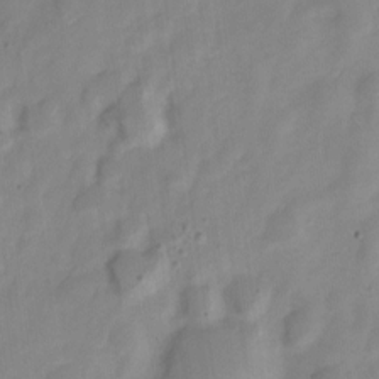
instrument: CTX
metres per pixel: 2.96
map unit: Nve
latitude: -21.5399
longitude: 107.6344
